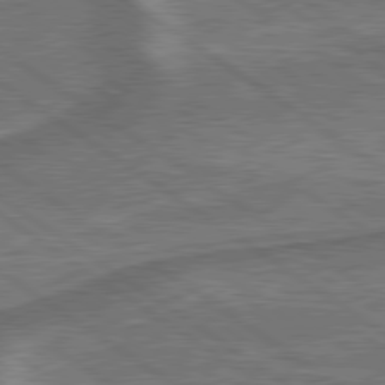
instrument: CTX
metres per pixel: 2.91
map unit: lApd
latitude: 79.5749
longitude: 173.2376
